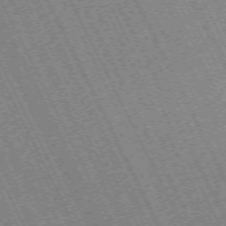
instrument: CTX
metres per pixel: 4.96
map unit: Hpe
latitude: -70.9731
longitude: 10.3495
